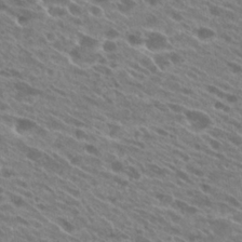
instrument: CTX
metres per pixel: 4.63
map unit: Hto
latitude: 24.9135
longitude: -40.5167
